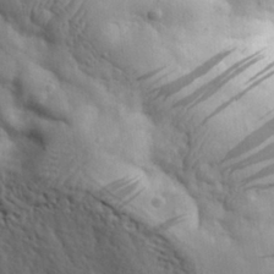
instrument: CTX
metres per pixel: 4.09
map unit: eHh
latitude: 31.3671
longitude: -73.2915
